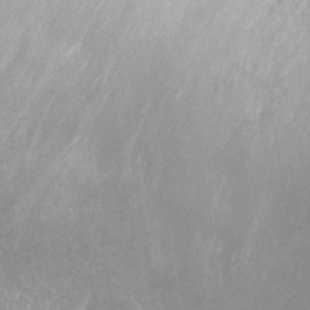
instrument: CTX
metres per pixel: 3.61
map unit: Nhu
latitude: 26.0255
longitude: -61.1403
